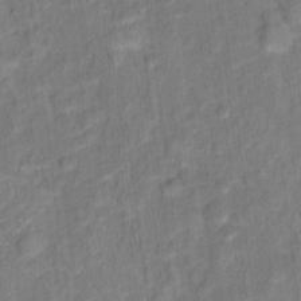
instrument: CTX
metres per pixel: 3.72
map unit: Hto
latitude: 15.8584
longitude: -39.8205
